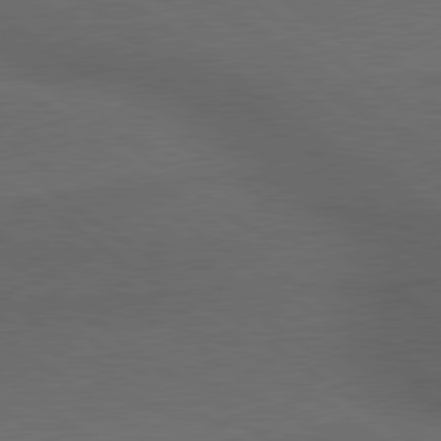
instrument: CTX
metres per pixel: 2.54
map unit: lApd
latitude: 79.6505
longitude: -176.8380
